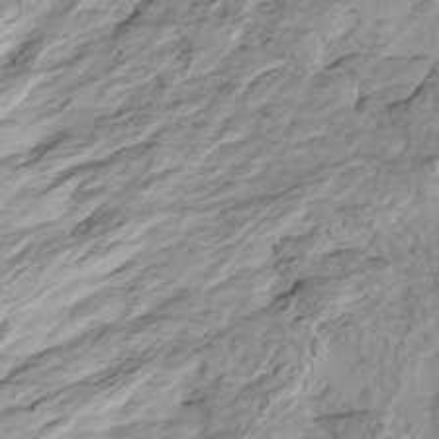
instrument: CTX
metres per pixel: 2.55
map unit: Htu
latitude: -7.0297
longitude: -69.7827
